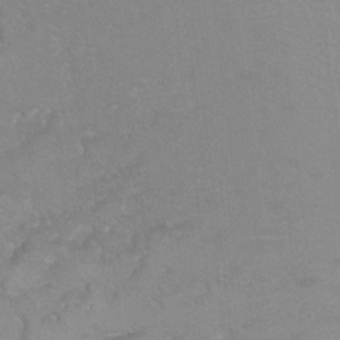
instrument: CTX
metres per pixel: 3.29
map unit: Hto
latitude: 7.1403
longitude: -30.8002
